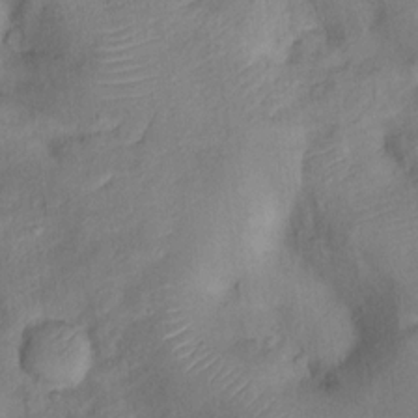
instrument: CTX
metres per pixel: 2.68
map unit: Ht
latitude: 12.9136
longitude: -40.2333
